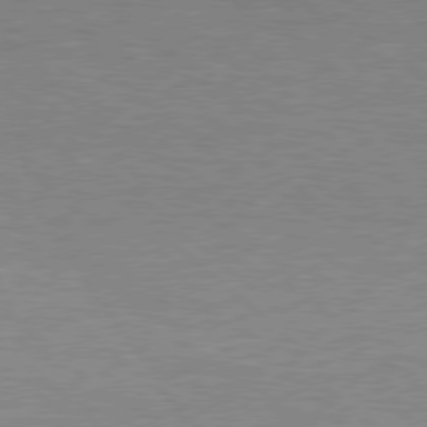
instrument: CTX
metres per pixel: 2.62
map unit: Hpe
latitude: 77.2915
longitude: -150.4412
